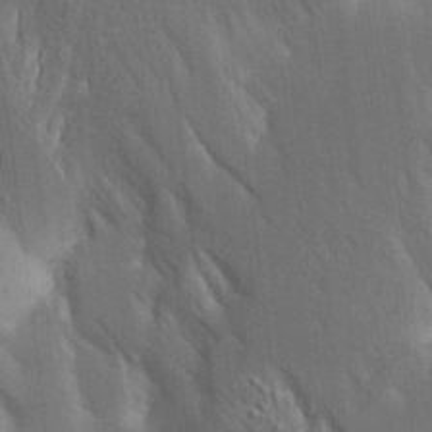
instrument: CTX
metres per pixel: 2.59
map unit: Aa
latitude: 18.9136
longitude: -149.7450
